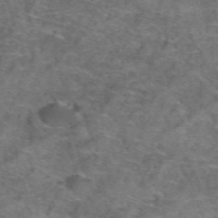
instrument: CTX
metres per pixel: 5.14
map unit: Hto
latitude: 39.5749
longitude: -41.6315
